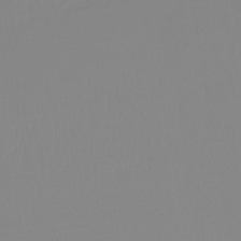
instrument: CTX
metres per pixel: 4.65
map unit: lHb
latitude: -44.8408
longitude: 56.2550
